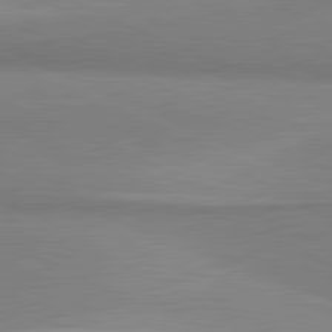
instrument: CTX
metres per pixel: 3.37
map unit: lApd
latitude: 81.6883
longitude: 161.6155
